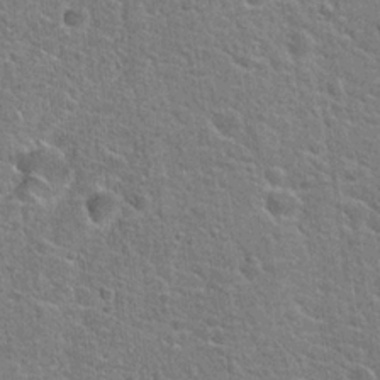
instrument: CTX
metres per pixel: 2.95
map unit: Hto
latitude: 22.1767
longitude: -44.4412
